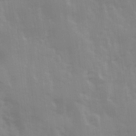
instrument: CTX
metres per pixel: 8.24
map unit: Ave
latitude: 13.4993
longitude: -103.8016
